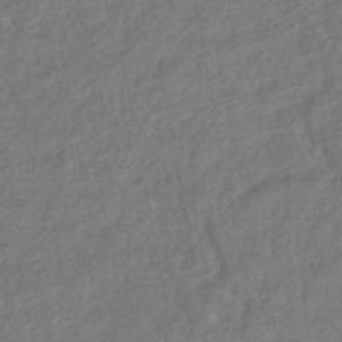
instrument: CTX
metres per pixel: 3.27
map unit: HNhu
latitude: -45.5021
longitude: 102.0094
